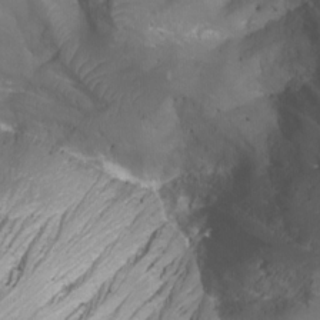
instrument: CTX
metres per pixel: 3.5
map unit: Nhu
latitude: -10.0472
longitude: -69.4804
